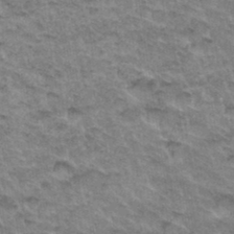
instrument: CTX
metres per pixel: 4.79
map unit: Hto
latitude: 33.9528
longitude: -47.2159
